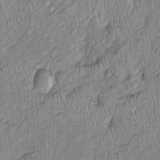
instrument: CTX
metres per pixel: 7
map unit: Htu
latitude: -6.3306
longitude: 154.9164
